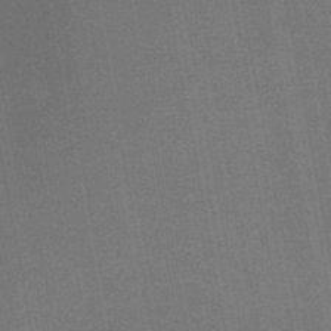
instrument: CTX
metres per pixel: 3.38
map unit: HNb
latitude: -47.0108
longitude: -39.3293
